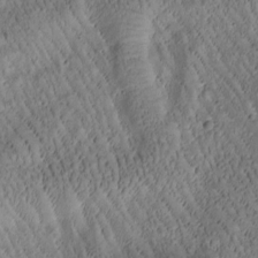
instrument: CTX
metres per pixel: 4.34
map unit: Htu
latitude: -2.0661
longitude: 171.0676
